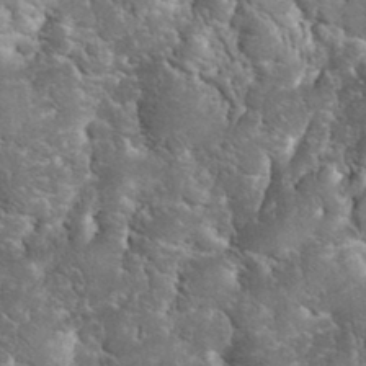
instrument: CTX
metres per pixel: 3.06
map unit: eHh
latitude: 34.1011
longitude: -65.5560
